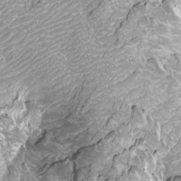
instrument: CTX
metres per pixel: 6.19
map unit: Aa
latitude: -8.9731
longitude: -71.6127
